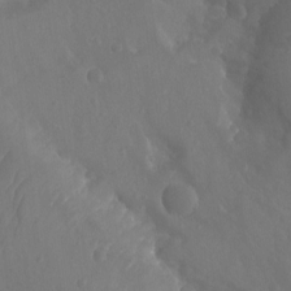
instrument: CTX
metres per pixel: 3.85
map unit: Aa
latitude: -12.8786
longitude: -67.2537
